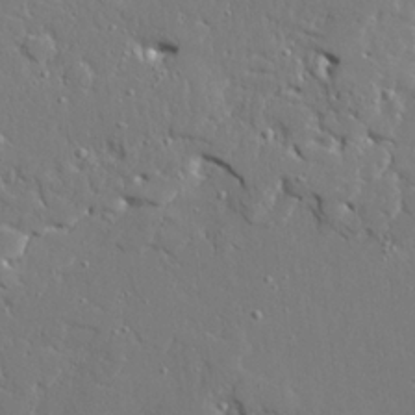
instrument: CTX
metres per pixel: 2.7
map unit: Ave
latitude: 23.0458
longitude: -129.5371
